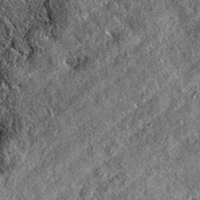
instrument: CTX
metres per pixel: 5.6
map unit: eAb
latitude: 37.1403
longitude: 108.8597
